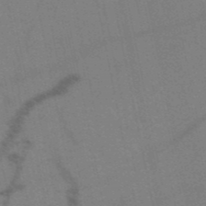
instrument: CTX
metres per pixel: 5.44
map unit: HNb
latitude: -52.0661
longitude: -44.1955
